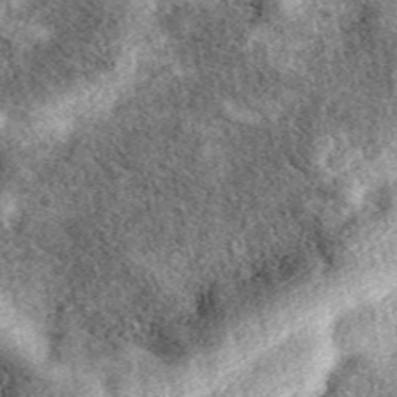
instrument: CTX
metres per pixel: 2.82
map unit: eAb
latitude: 39.3671
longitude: 110.2928
